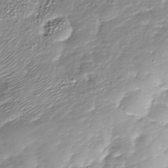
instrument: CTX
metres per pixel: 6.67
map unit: Nhu
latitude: -38.4251
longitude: -83.1970
